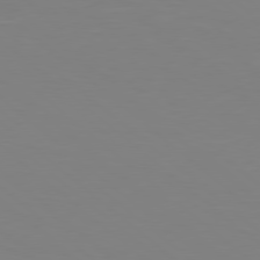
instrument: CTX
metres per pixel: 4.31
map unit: Hpe
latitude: 78.2334
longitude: -172.6112
